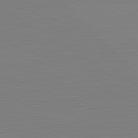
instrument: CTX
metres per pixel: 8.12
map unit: Hpe
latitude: -82.2928
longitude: 9.0108
